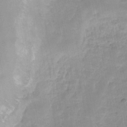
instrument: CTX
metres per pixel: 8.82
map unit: HNhu
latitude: -26.9541
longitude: 73.5399
